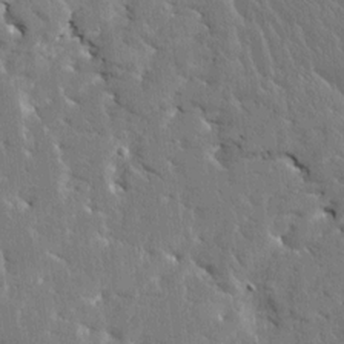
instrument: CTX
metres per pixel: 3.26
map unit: Htu
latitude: -3.9556
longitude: 174.4817
